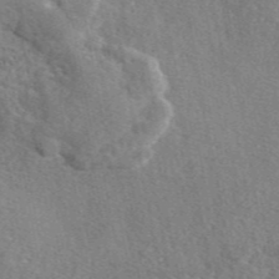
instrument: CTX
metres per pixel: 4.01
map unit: eAb
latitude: 46.4601
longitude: 113.2187
